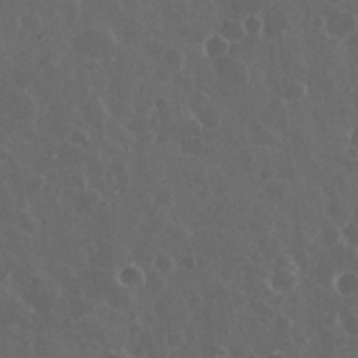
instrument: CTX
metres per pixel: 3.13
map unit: eHh
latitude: 33.6505
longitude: -61.2348
